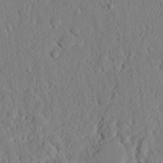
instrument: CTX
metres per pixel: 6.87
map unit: eHh
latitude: 25.8583
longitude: -78.6113
